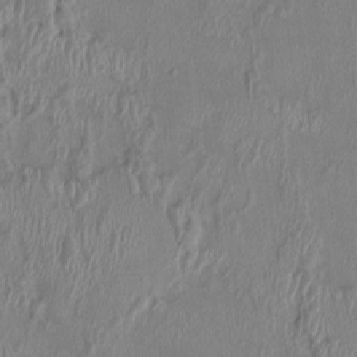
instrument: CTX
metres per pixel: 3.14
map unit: HNhu
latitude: 2.9136
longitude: -5.8394
